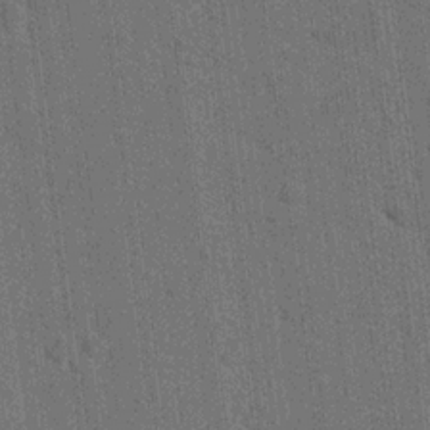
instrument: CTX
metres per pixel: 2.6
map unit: lAvf
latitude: 7.5938
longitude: 165.5022
